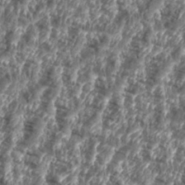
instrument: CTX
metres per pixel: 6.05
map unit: eHh
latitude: 35.6505
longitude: -137.0270
